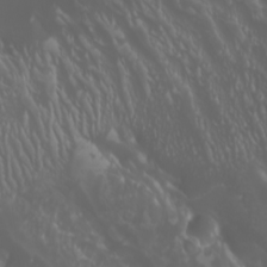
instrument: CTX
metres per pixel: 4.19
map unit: Htu
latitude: -4.8975
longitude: -88.2712
